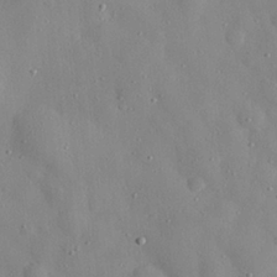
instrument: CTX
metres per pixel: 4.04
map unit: eHh
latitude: 28.2522
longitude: -77.5182
